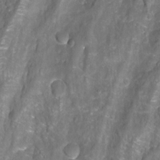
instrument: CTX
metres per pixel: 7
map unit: Aa
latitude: -9.2376
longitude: -71.8961
